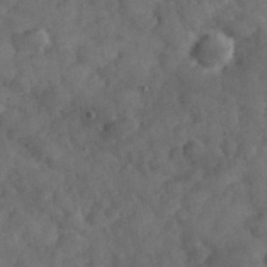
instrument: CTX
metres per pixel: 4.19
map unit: eHh
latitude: 37.2726
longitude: -67.8205
